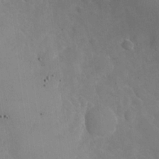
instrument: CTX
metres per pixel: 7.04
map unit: Nhu
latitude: -27.2753
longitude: -58.2145
